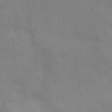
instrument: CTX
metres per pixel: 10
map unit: Nhu
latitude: 28.0444
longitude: -71.6127
